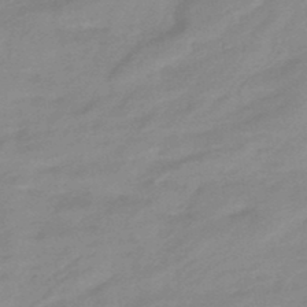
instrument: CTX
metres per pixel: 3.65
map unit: eHb
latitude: -44.8975
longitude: 89.7099
